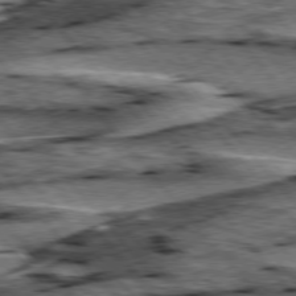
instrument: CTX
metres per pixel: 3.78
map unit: lApd
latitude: 76.4601
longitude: -71.3104
